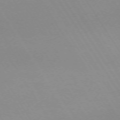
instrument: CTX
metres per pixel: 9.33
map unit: Ap
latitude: -73.5021
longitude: -72.6113
